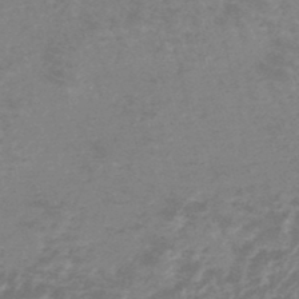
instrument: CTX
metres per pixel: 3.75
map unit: lHb
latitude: -48.2551
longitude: 72.3684
